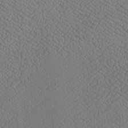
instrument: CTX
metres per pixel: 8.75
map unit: Htu
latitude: -7.2565
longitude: 156.4251
